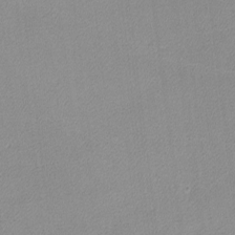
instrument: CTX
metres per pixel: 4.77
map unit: lHvf
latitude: -12.3684
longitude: -102.6679
